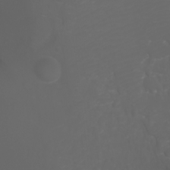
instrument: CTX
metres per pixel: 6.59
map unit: Ht
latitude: -3.3131
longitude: -61.2159
